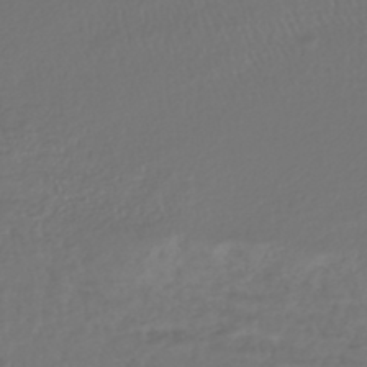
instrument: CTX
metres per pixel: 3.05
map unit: lHb
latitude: -43.9367
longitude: 72.1794
